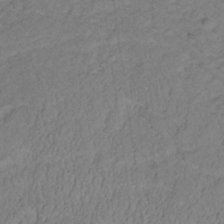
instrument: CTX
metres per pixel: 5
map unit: lHb
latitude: -33.0487
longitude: 67.4454
